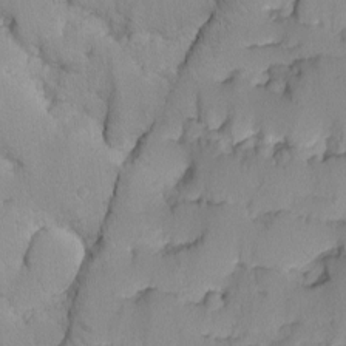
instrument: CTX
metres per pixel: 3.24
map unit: Ave
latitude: -9.6155
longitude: -117.1970
